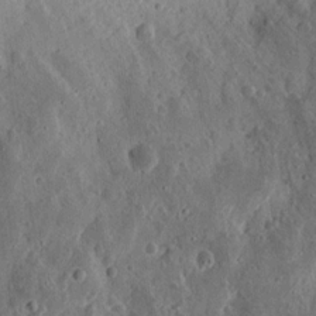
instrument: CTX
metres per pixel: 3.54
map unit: eHh
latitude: 11.5371
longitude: -73.8962
